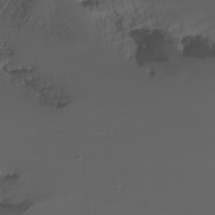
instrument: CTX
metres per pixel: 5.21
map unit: Nhu
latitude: -8.6329
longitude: -80.9136
